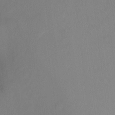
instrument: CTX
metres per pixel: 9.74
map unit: Ht
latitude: -8.2361
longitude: -38.1578
